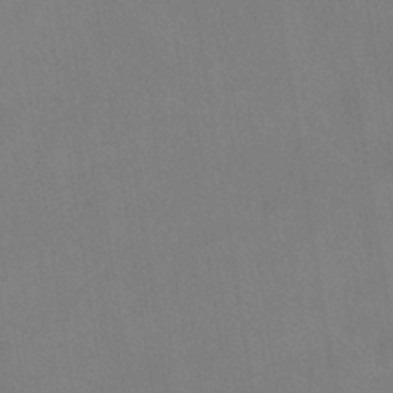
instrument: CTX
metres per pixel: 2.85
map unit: ANa
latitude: -39.4644
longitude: 95.8422
